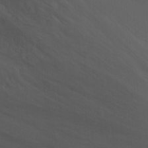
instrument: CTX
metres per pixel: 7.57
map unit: Hto
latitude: -3.0108
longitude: -35.4237
